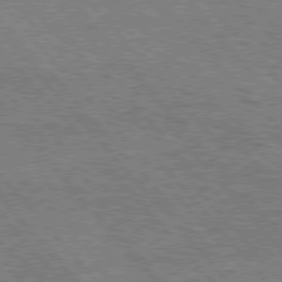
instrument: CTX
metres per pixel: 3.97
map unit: lApd
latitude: 76.1766
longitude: -74.5546
